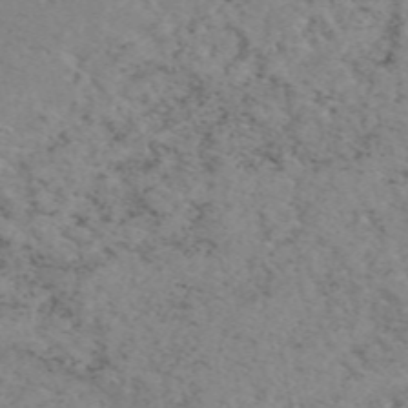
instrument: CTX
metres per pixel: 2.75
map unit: eAb
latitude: 50.1200
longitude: 108.2173
